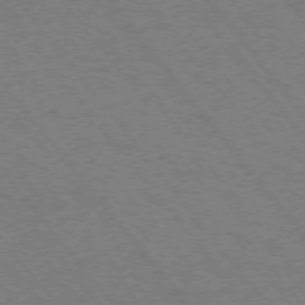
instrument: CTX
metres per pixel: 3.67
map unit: Ap
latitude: -75.7478
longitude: -62.4601
